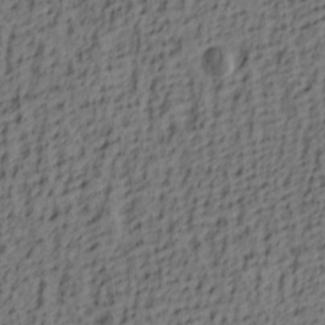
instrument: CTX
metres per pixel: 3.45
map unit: lAa
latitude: 4.3845
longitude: -114.1199
